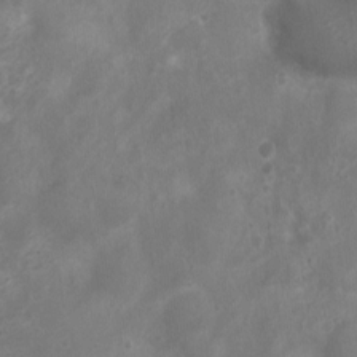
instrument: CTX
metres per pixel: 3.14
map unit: Nhu
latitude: 5.4048
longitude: -17.5749
